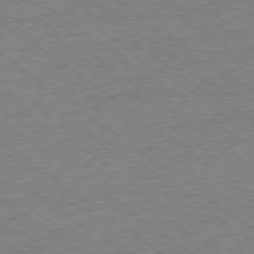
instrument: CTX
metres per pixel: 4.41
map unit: Ap
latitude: -78.9352
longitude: -49.2537
